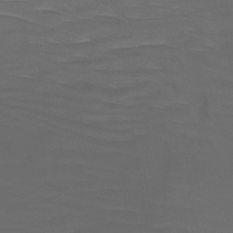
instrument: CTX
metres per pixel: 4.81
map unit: Htu
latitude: -13.3132
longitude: -46.8380
